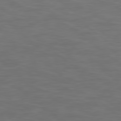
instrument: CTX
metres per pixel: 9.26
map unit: Hpe
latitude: 79.0837
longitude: -162.4034
